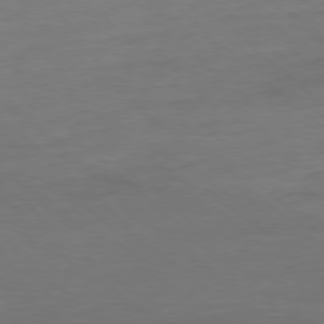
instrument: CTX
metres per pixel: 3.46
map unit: Ap
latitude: -78.1794
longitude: -79.3104
